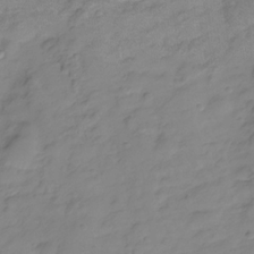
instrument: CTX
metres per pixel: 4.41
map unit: Hve
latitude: -28.4818
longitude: 93.7667
